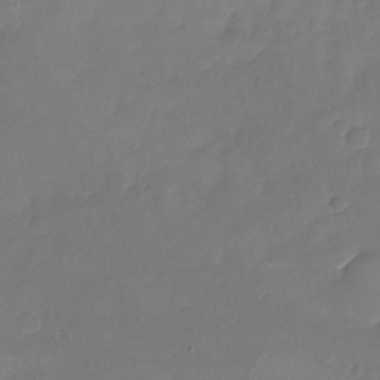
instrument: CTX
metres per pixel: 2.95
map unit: Nhu
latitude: -18.9353
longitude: -57.1970
